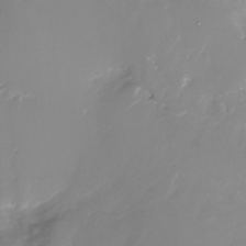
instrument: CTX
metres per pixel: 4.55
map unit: Nhe
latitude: -32.4440
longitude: -93.4993
